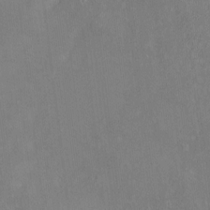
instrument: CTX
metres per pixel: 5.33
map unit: HNhu
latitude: 6.8947
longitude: 2.9541
